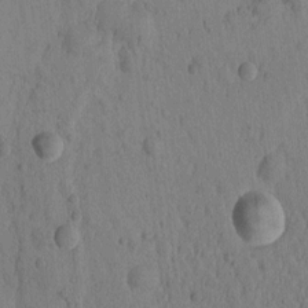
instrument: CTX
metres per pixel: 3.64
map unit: Htu
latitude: -3.0864
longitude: 172.7841
